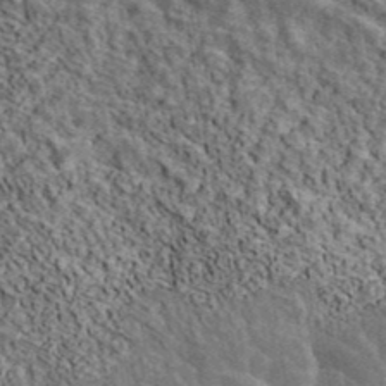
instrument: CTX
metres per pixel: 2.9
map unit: ANa
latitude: 41.7450
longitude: 13.5777
